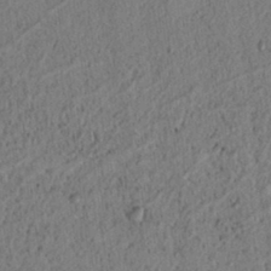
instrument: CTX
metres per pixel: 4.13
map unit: lAvf
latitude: 7.9717
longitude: 164.7841
